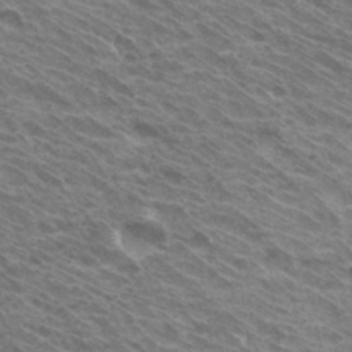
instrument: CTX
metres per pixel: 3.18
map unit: Hto
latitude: 32.9514
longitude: -40.8946
